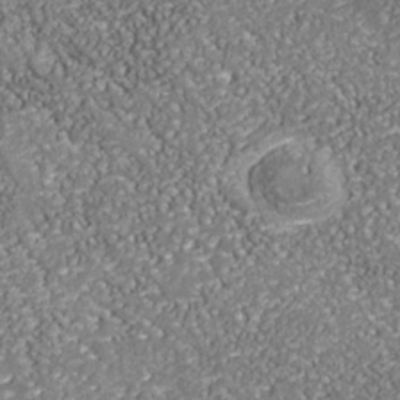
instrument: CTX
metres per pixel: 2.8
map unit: Nhu
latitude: -38.8219
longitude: -83.4993
